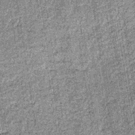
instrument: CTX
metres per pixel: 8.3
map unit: lHb
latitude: -36.6707
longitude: 64.5574
